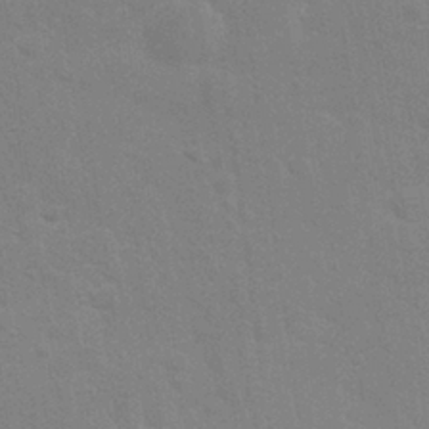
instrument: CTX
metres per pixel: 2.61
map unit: Nhu
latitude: 28.1200
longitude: -64.1578
